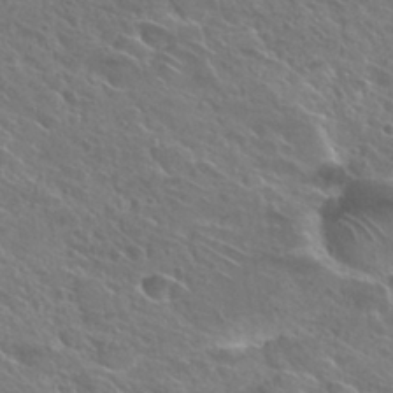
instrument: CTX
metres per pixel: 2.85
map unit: Hto
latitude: 27.0836
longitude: -39.5182
